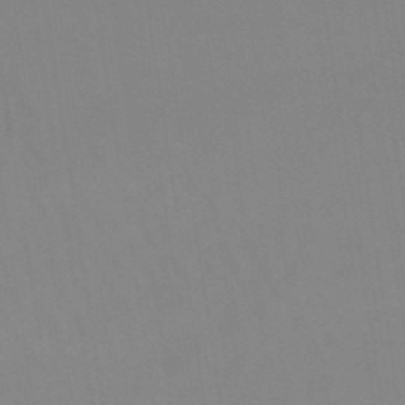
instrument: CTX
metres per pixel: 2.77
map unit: lHb
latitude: -48.4062
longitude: 67.4265
